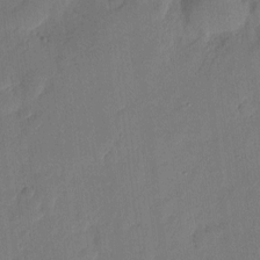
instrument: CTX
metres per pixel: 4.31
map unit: eHh
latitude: 5.5182
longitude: -72.3846
